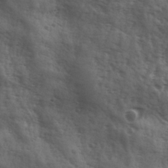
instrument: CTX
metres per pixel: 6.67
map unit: Ave
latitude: 18.4790
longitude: -131.8773
